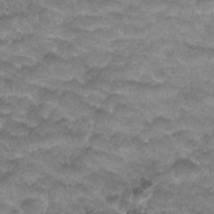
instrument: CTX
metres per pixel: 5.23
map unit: Nhu
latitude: 27.3482
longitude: -53.7450
